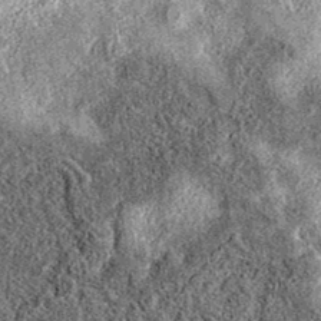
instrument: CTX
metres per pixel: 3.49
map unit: eAb
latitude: 37.0269
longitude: 106.6896
